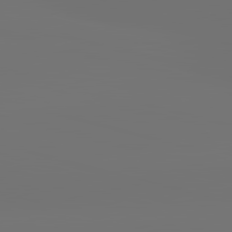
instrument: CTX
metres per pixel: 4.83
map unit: lApd
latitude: 83.5371
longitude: -131.9906
